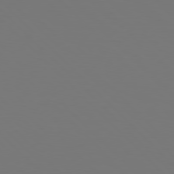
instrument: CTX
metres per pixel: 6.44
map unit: Hpe
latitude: 77.4804
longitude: -170.6490
